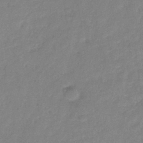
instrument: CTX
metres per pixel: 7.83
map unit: eHb
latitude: -32.6141
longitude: 74.8030
